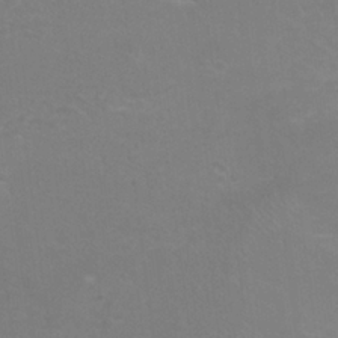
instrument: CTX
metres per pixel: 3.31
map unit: Nhu
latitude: 25.2348
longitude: -54.1956
